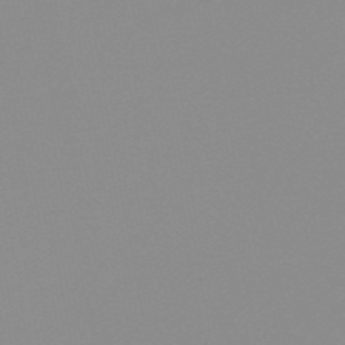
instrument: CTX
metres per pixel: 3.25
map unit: HNb
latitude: -53.9745
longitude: -49.3671
